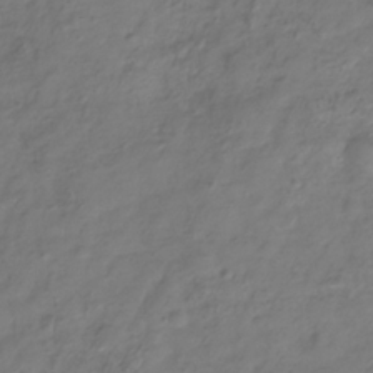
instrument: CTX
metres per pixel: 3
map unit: Hve
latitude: -33.5399
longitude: 91.0865
